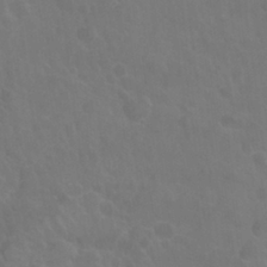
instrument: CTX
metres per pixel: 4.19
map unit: Nhu
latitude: 26.8002
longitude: -54.1956
